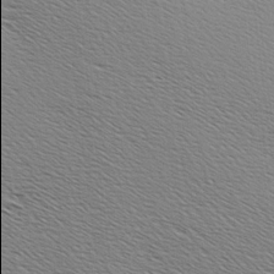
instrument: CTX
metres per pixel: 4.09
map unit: Hve
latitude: 3.3104
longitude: -121.9906
